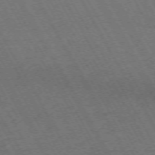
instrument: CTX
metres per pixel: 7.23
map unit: Hpe
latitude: -72.6518
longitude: 11.3888
